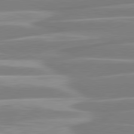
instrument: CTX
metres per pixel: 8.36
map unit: lApd
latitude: 80.7435
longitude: -130.2334
